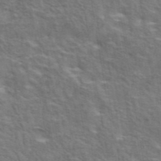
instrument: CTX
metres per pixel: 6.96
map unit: eAb
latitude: 43.8394
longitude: 111.9178
